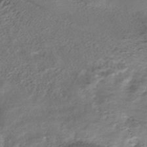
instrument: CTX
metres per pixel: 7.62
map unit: HNhu
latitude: -40.3495
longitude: 108.8030
